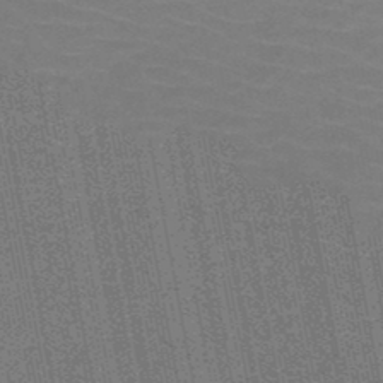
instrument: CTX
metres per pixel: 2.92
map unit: HNb
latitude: -47.4265
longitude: -46.5546
